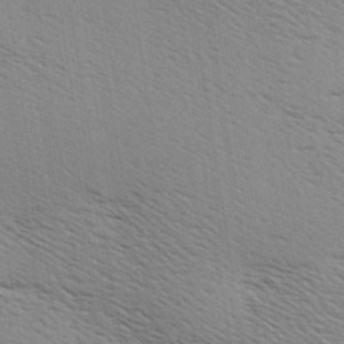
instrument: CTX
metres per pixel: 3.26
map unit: Hve
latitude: 3.5182
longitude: -121.7828
